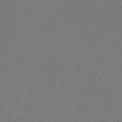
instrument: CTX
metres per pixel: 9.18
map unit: eHb
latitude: -29.9745
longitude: 67.8800
